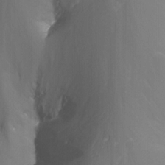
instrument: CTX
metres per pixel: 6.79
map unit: Nhu
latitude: -14.0094
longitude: -64.6113
